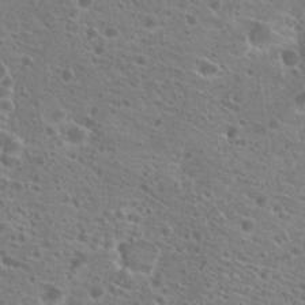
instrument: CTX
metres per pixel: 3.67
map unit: Hto
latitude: 21.1026
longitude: -40.8191
